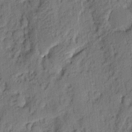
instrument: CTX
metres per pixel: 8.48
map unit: eHh
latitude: 4.3467
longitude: -77.3859
